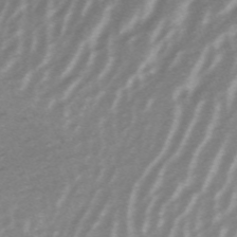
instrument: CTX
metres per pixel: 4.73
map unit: HNb
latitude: -54.1039
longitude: -42.8758
